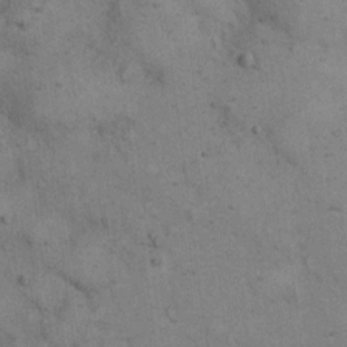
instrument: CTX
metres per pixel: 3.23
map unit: eHh
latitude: 17.5182
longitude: -63.3104
